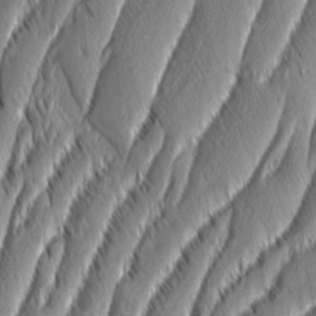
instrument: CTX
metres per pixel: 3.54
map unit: Aa
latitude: 7.9150
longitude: -130.5924
